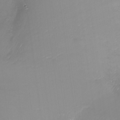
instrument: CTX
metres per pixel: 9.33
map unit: Nhu
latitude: -17.8234
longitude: -46.9325
